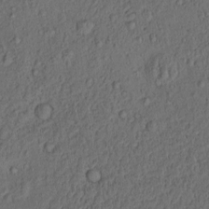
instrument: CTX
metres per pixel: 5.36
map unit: eHh
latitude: -0.9920
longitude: 18.8975
